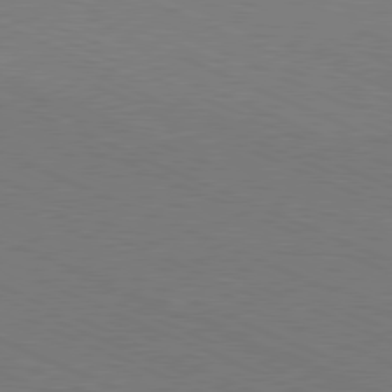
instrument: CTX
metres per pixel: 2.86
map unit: Hpe
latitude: -81.8045
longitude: 15.5210
